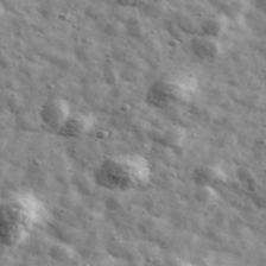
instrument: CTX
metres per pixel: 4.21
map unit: Ave
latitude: 41.8205
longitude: -107.1970
